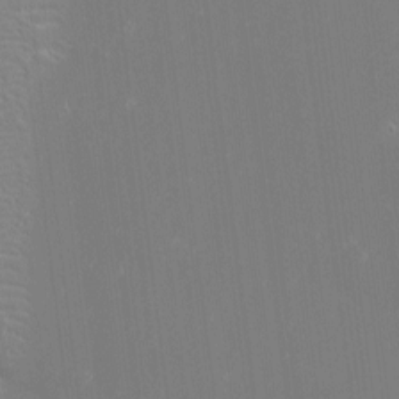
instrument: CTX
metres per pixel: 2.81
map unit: eHh
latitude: -3.1053
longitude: -86.1011
